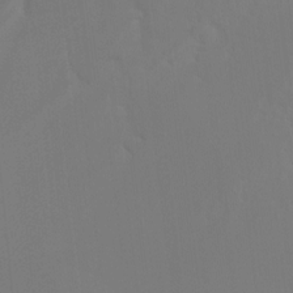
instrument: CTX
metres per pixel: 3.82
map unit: Hto
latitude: -8.4062
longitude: -46.5735
